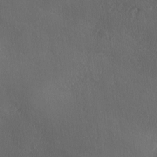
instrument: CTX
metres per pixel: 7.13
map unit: Ave
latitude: 0.3845
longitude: -114.0633
